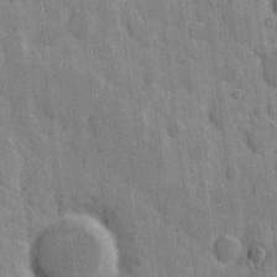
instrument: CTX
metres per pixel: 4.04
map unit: eHh
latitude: 8.7057
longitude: -65.8394
